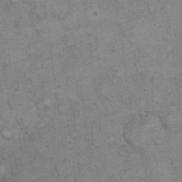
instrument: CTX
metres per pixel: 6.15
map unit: eHh
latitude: 21.1781
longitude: -59.1025
